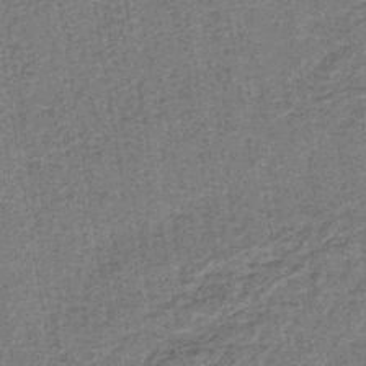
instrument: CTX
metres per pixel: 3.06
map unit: lHb
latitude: -40.8219
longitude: 58.5573
